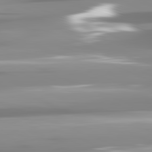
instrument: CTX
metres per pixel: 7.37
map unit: lApd
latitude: 81.8772
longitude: -138.8191
